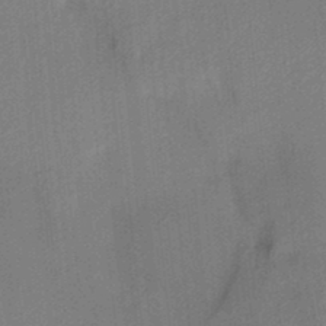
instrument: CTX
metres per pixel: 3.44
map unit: HNhu
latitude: 13.5938
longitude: 10.8408
